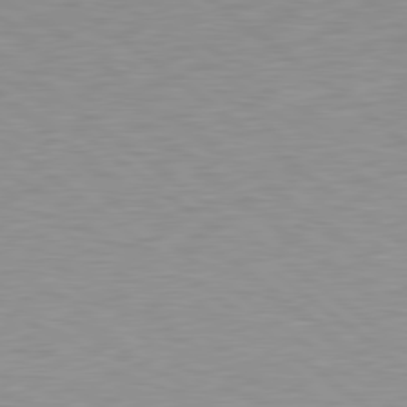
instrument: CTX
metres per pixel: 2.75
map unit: lApd
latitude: 79.4238
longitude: -89.1404
